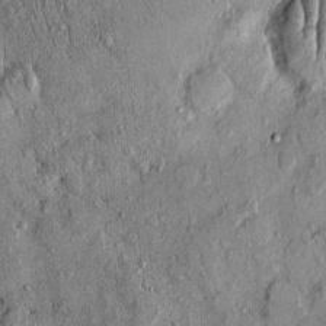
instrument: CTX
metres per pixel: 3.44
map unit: eHh
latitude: 0.1766
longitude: 15.2754
